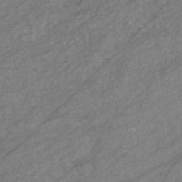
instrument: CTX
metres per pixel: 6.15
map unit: eHb
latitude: -40.3117
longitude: 82.8975
